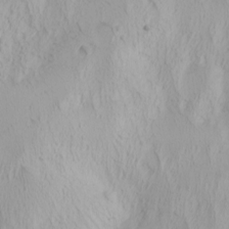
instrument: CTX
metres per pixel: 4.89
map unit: Htu
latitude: -0.8030
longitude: -74.6679
